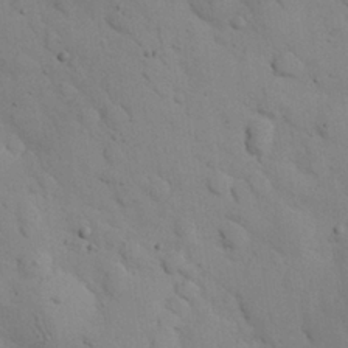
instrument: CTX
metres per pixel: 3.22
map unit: eHh
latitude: 24.6490
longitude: -72.1200
